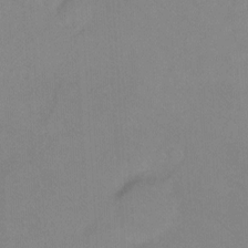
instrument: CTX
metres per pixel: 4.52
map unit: Ht
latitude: -8.0283
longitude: -37.5182
